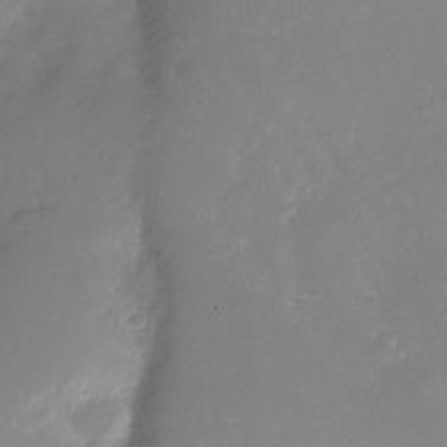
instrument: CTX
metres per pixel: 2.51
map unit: Nhu
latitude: -28.5007
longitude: -79.8395
